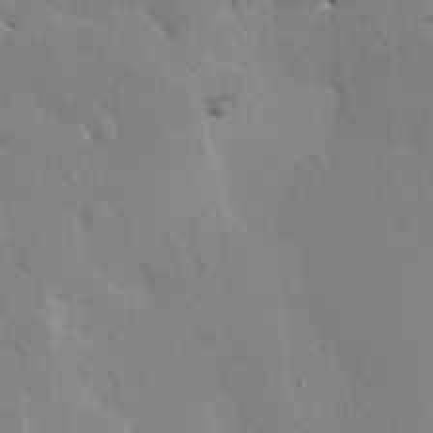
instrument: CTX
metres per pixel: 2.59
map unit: HNhu
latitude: 5.3482
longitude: 4.1794
